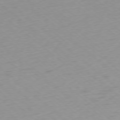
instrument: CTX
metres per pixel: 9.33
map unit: Ap
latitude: -78.0283
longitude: -95.9717
